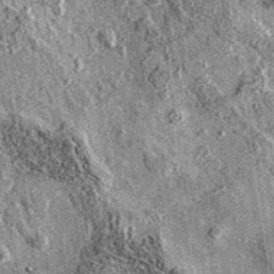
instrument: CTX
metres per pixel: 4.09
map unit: eAb
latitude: 36.2522
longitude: 111.2754
